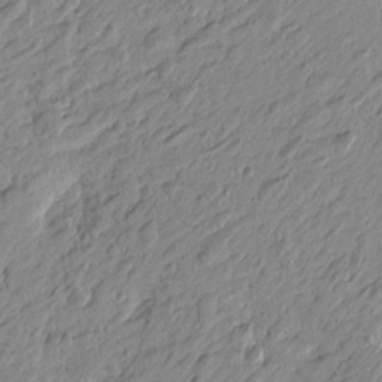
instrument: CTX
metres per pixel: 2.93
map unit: Htu
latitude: -4.5762
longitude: -179.8395
